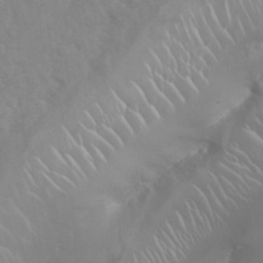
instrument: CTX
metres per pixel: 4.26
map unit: Nhu
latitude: 26.4790
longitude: -61.5560
